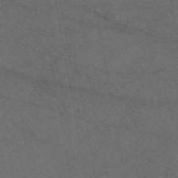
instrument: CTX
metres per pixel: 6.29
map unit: eAb
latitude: 47.0081
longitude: 112.2929
